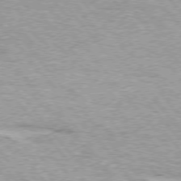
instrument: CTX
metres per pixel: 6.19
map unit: lApd
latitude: 74.8947
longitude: -77.1025
